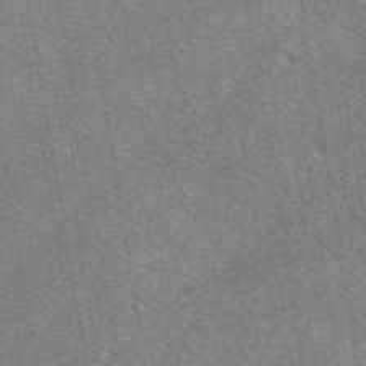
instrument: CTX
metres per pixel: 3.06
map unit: eAb
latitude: 48.6113
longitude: 109.1431
